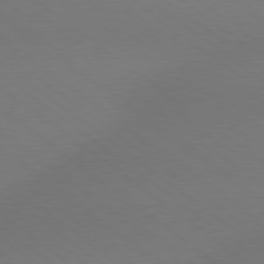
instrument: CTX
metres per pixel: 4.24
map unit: lApd
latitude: 79.0270
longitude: -150.9135
